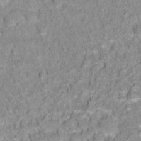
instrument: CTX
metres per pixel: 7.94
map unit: Hto
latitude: 16.4790
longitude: -36.4223
